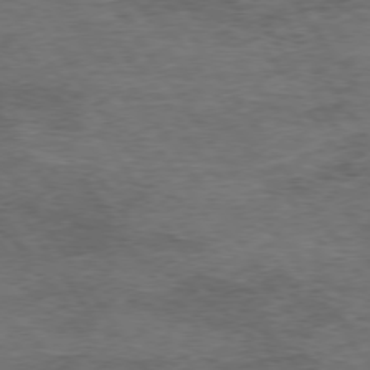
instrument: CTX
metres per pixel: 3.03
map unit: Hpe
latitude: 74.6491
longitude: -142.5924
